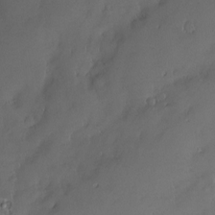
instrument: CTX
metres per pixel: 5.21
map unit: Nve
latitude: -9.7100
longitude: 173.3132
